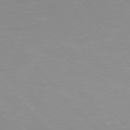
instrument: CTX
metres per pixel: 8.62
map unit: Hpe
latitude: 76.2522
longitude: -155.7450
